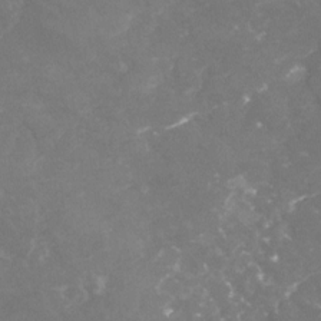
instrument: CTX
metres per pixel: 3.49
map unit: Nhu
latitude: -25.5210
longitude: -57.0080
